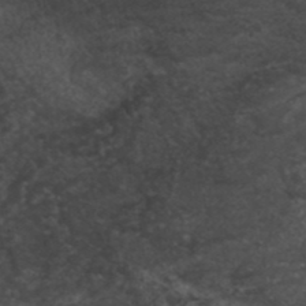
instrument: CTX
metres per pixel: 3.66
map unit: ANa
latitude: 35.9528
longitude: 13.3321
